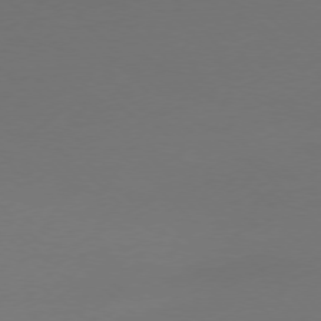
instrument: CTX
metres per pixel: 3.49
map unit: Ap
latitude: -77.4454
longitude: -68.1578
